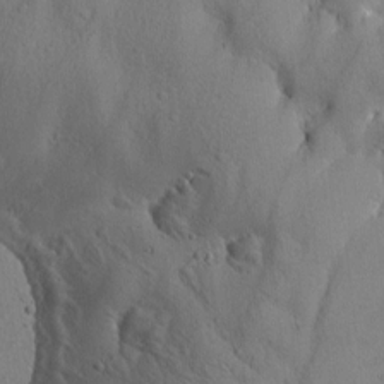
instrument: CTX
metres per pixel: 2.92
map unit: Htu
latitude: -0.1984
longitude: 175.4454
